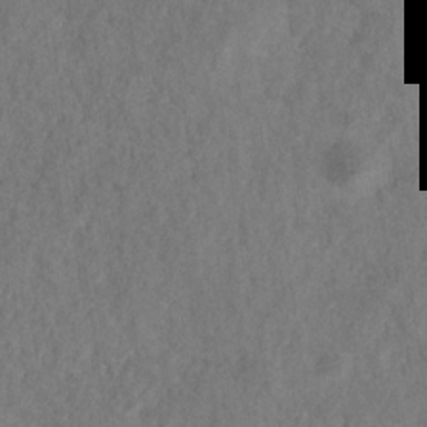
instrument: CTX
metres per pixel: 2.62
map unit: HNhu
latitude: -28.8030
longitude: 73.4643
